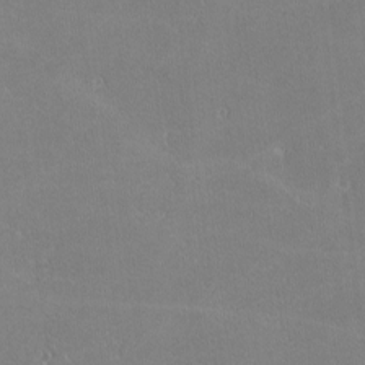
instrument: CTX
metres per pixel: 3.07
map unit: lHvf
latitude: -11.5399
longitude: -104.2712
